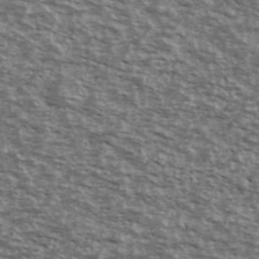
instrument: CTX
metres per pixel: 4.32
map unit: Ave
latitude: 40.4978
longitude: -109.7260
